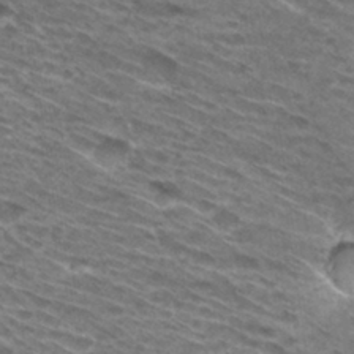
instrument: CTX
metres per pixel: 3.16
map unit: Hto
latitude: 31.3482
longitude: -46.4412
